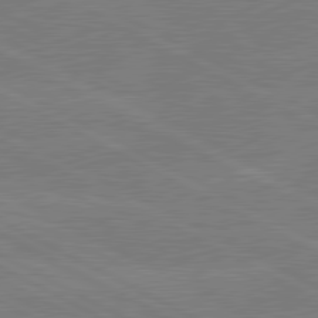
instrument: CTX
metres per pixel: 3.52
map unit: lApd
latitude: 80.4979
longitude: -127.8017
